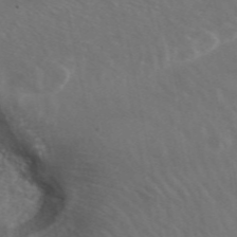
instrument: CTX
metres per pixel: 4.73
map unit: ANa
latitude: 43.9528
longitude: 26.2739
